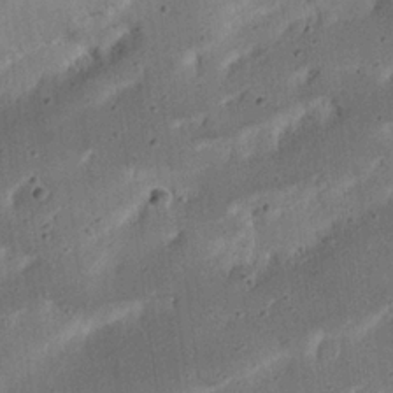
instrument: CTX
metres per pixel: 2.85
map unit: Nhu
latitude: 21.6505
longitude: -71.3104
